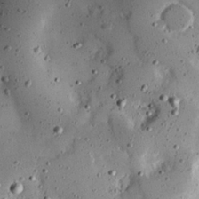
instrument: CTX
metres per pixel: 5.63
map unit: Hve
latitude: 25.9339
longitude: -93.6505
